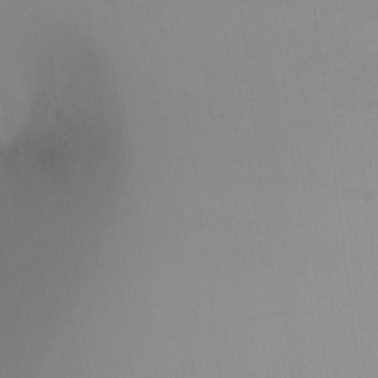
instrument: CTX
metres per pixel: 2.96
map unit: Ht
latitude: -4.2928
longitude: -27.8017
